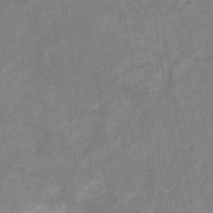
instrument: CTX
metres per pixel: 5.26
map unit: eHb
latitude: -35.0108
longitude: 74.5574
